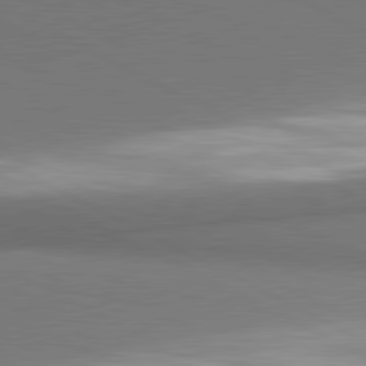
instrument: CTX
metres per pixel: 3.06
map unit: lApd
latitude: 81.1025
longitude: 154.9920
